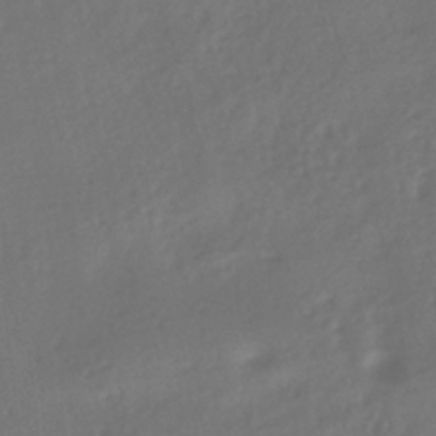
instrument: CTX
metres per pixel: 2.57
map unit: ANa
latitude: -39.6344
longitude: 96.2929
